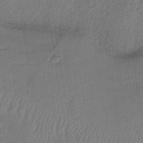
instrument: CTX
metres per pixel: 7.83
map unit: lHb
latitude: -33.8423
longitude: 66.9164
